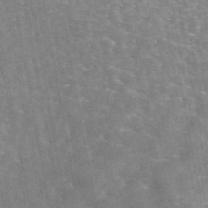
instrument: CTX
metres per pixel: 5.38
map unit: eAb
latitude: 44.8947
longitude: 122.8408
